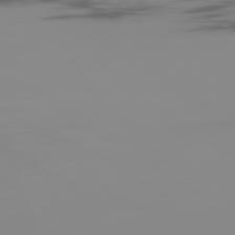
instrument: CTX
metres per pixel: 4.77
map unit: Ap
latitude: -79.7477
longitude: -60.2711
